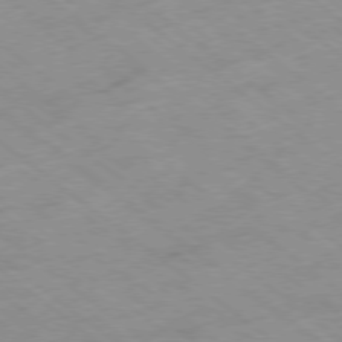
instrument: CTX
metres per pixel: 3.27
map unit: Hpe
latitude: -78.2172
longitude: -22.6301
